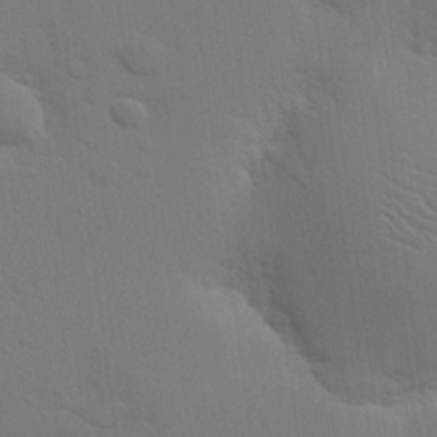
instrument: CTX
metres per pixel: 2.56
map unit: eHh
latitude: 26.2145
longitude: -81.7261
